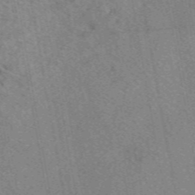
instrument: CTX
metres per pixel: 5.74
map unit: eAb
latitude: 49.0081
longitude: 110.5384
